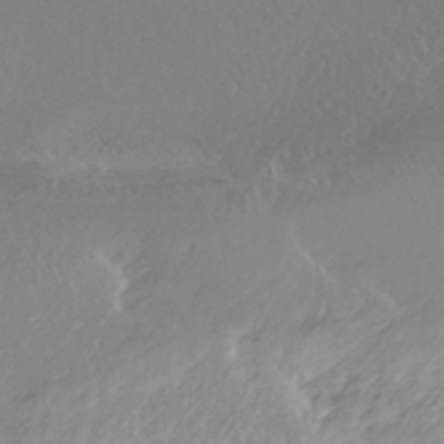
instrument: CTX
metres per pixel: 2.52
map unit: HNhu
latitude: -41.8044
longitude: 97.5777
